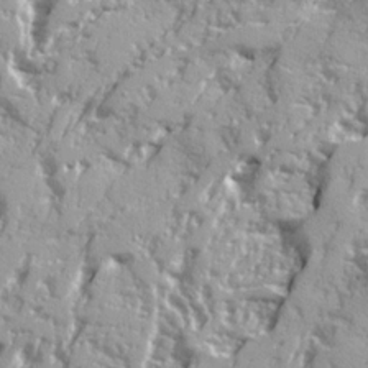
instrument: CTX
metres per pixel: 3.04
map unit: Ave
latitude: 21.2159
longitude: -131.0648
